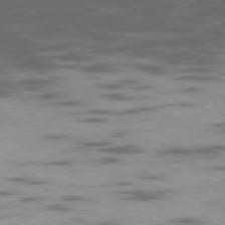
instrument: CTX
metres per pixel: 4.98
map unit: Ap
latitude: -76.6330
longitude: -69.8395
